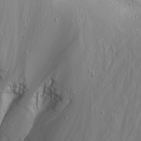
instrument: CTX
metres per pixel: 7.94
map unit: Nhu
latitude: -4.8408
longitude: -81.7450
